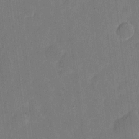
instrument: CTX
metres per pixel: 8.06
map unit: eHh
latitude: 4.8758
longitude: -67.5371
